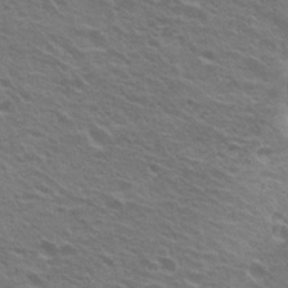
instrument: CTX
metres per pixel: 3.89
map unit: Hto
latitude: 22.9514
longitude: -31.1592
